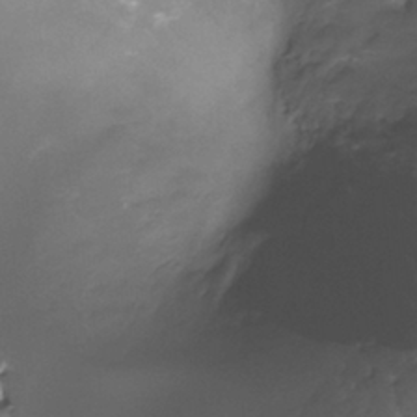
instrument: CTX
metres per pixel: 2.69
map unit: Nhu
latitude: -13.5021
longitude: -70.1578
